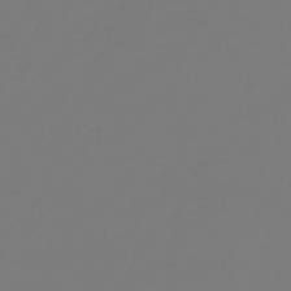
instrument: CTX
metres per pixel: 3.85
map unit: HNb
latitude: -46.6518
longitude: 55.4266
